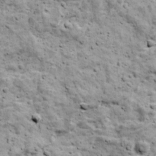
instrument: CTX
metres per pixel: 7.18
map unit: Ave
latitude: 17.5938
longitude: -134.1766
